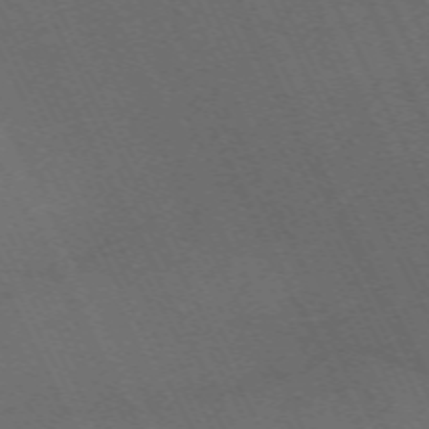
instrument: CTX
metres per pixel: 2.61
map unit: Nhu
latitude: -68.1038
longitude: 39.7856
